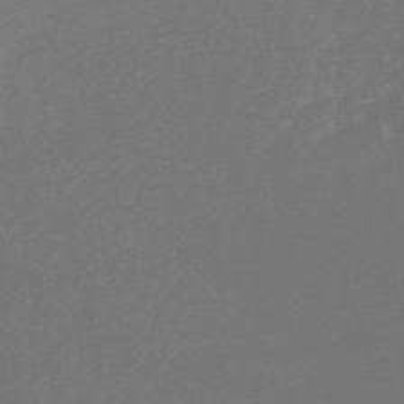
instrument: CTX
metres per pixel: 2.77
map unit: HNb
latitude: -48.6897
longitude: 60.1984
